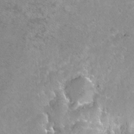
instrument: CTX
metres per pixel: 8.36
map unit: Ht
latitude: -6.4629
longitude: -36.4034
